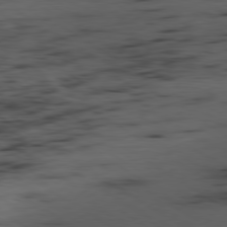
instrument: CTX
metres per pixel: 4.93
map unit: Ap
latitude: -80.0661
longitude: -61.9717
